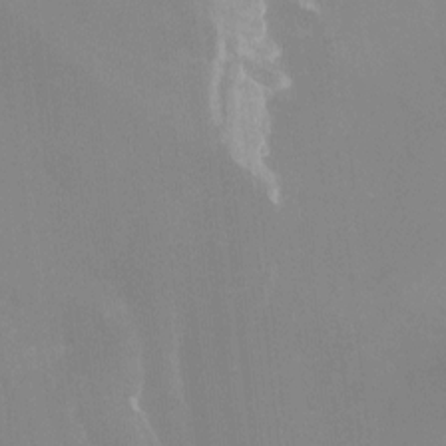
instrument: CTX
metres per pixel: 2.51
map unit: Htu
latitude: -12.8030
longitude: -48.9136
